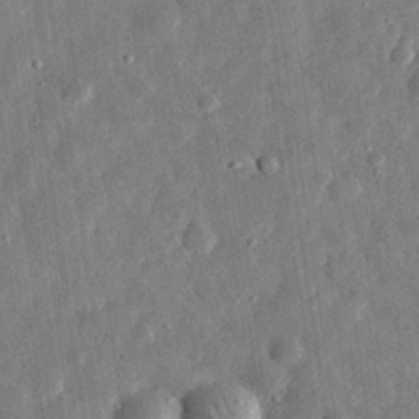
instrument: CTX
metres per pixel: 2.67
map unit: eHh
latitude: 31.6883
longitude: -76.8758
